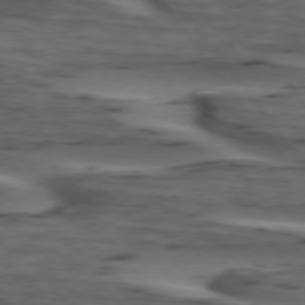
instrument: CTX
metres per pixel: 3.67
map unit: lApd
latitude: 75.1025
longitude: -71.0836
